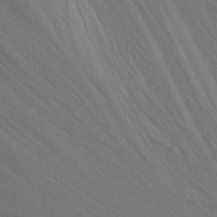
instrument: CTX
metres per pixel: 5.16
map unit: Nhu
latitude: -6.7085
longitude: -66.2522
